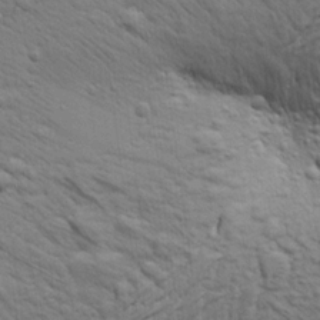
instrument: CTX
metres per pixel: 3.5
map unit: Aa
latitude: 19.1781
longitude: -141.8772
